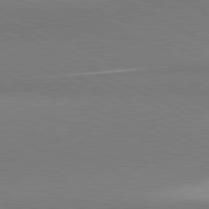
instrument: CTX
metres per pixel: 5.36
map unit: lApd
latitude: 81.0836
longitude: 157.2187
